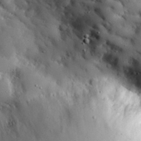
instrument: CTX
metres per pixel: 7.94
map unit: eHh
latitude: 30.4034
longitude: -80.7435
